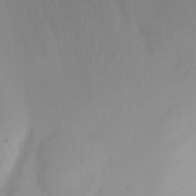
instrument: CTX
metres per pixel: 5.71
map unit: Ht
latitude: -1.9745
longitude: -61.9906
